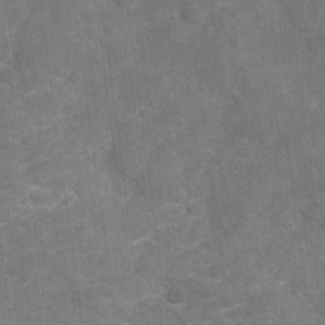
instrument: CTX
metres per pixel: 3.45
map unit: Nhu
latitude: -22.5385
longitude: -55.8961
